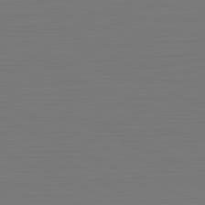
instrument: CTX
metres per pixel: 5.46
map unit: Hpe
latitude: -81.6344
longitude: 6.7652
